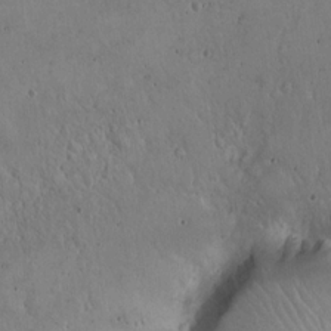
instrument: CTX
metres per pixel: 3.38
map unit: Hto
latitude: 16.3845
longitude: -59.3860
